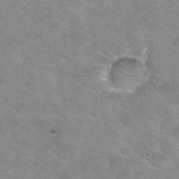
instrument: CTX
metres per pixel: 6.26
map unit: Hto
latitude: 30.0822
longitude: -46.7247
